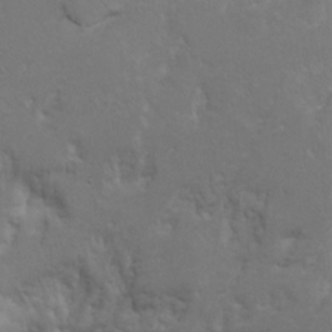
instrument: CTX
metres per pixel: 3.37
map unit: Hto
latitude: 8.9325
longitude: -31.0459
